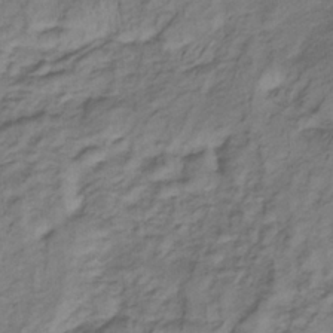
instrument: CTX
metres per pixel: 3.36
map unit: lHb
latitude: -33.3321
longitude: 65.9556
